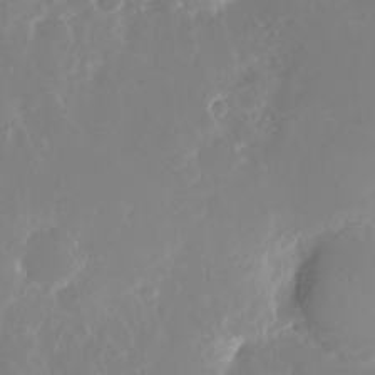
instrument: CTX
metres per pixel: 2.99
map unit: Nhu
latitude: -23.7100
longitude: -73.4049
